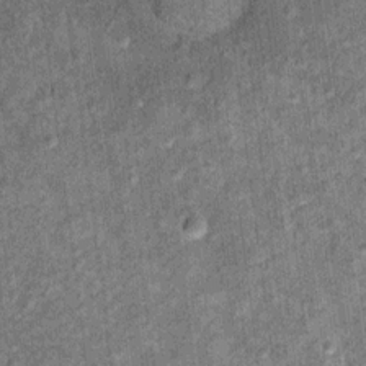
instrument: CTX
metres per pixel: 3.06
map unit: Ht
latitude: 11.0081
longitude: -38.2900
